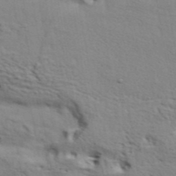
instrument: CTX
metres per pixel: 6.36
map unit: ANa
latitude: 42.2712
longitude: 54.5385
